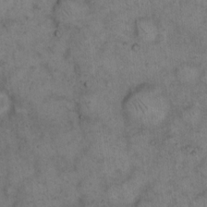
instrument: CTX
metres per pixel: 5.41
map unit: eHh
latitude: 14.6491
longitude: -64.6490
